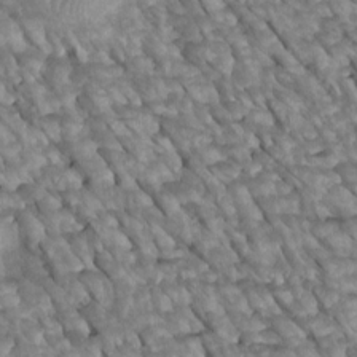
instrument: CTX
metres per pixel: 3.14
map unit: Htu
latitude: 2.1955
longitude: 144.4440
